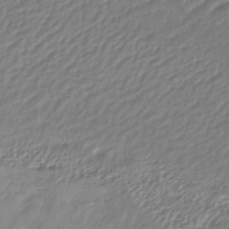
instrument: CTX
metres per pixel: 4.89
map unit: lHb
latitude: -41.7477
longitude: 75.8990
